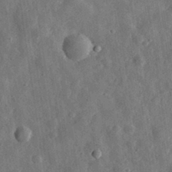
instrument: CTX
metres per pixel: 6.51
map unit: eHh
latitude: 32.0255
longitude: -78.4034
